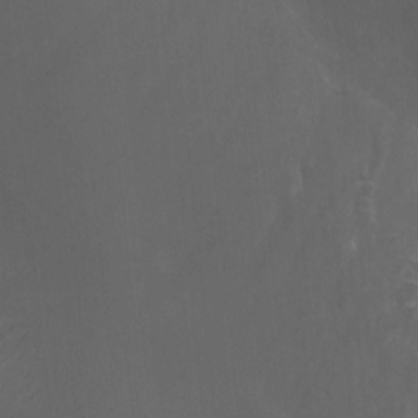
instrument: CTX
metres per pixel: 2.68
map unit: Nhu
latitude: -7.8422
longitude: -76.3467
